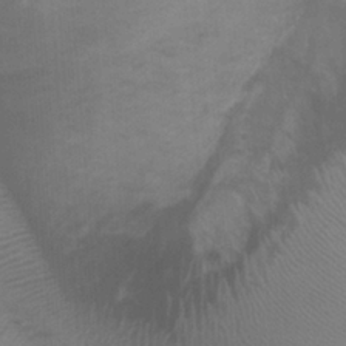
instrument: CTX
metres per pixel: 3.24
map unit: Ht
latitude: -0.6141
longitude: -17.0081
